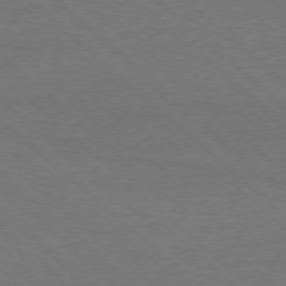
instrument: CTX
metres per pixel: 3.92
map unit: Ap
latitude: -78.5007
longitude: -86.4223
